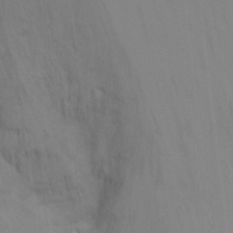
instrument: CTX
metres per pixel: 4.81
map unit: Nhu
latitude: -11.9178
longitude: -34.9702
